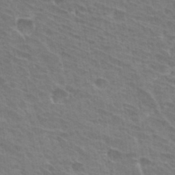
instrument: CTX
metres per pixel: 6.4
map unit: Hto
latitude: 31.8017
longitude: -41.4237
